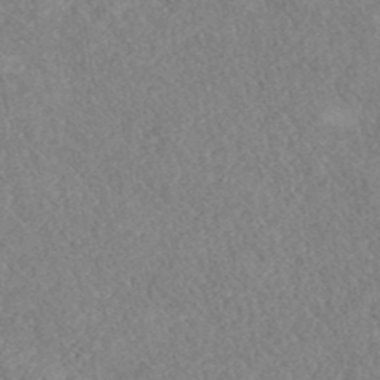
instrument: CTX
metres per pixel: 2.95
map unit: ANa
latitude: 40.9324
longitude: 18.4062
